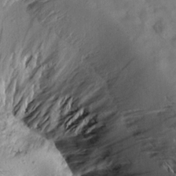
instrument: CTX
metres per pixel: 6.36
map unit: Aa
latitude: 9.5182
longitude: -140.7435
